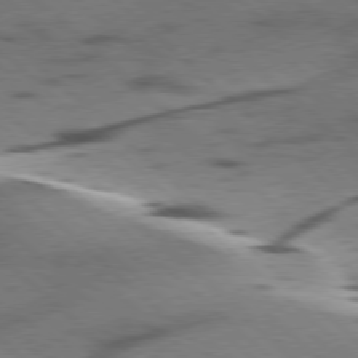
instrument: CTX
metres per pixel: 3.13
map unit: lApd
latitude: 77.5182
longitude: -49.5560
